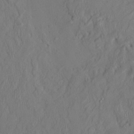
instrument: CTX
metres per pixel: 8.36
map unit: HNhu
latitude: 2.5168
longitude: -4.9325
